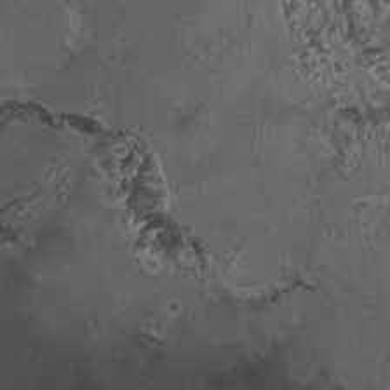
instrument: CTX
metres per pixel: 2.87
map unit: HNhu
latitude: 4.9514
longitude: 7.8422
